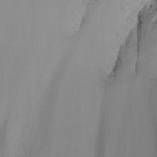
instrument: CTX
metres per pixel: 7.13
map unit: Nhu
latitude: -7.4076
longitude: -90.6302
